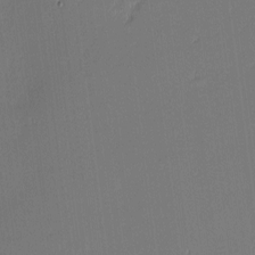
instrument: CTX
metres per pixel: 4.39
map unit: eHh
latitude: -3.3887
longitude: -83.5938
